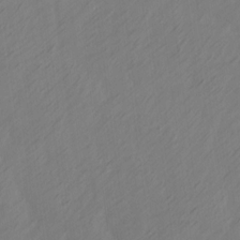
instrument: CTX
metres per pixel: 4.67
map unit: Ave
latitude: 13.8395
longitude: -105.8773
